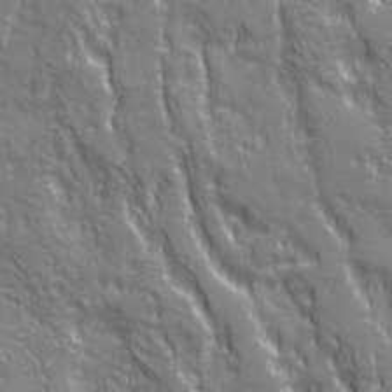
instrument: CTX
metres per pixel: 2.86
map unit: Ave
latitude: 21.3293
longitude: -134.9136
